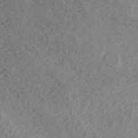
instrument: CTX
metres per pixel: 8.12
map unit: ANa
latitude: 43.1781
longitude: 54.1984
